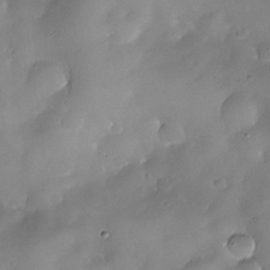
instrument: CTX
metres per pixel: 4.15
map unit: Nhe
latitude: -30.6329
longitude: -140.1955
